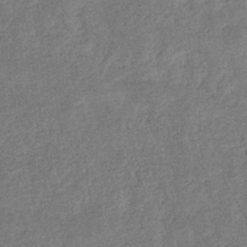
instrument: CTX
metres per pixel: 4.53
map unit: eHb
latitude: -33.9556
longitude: 76.5763
